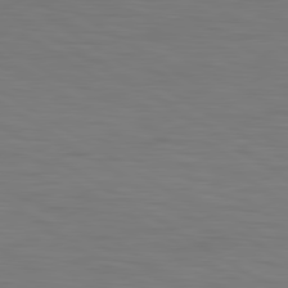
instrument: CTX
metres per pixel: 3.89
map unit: lApd
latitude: 79.9339
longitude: 160.6519
